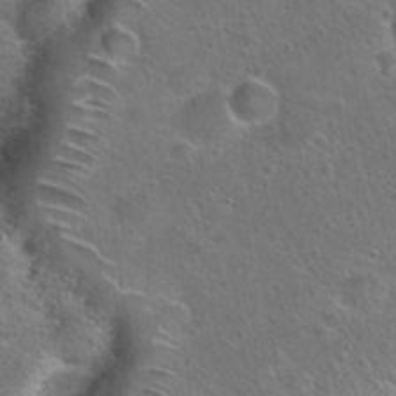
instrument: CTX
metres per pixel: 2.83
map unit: Hto
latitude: 23.1025
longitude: -48.0822
